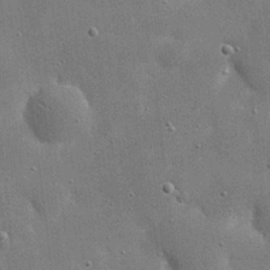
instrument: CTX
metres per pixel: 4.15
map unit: eHh
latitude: 20.4034
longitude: -67.1592
